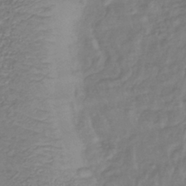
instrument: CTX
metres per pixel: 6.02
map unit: lHb
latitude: -41.8989
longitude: 81.6533
